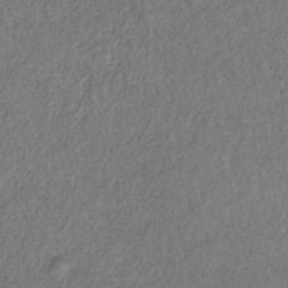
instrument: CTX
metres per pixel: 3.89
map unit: HNb
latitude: -32.8786
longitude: 56.3495
